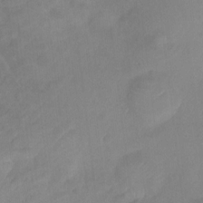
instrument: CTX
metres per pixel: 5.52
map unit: Ht
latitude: -10.1606
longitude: -39.5371
